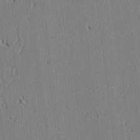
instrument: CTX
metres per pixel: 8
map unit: lAvf
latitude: 3.1592
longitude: -106.2900
